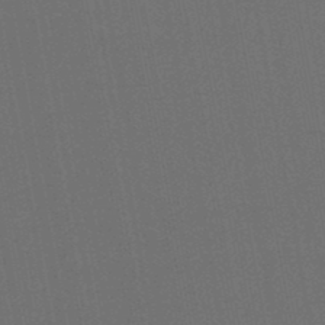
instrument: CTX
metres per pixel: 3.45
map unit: lHb
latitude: -46.2739
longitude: 63.5021
